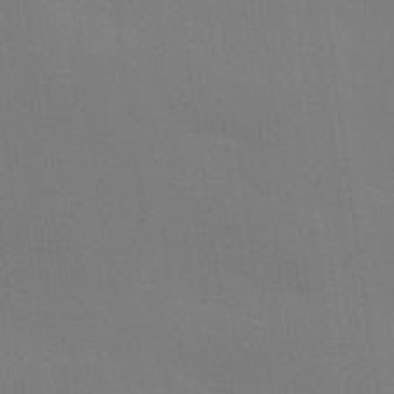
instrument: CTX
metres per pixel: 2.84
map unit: Hve
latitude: 25.3670
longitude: -92.8002
